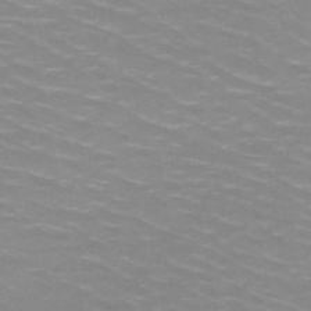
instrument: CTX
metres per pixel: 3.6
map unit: HNb
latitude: -48.1039
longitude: -47.2159
